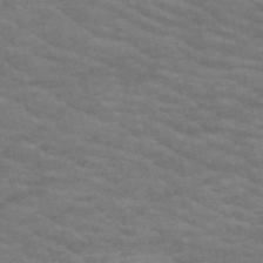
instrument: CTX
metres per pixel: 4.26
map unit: HNb
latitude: -53.6155
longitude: -44.4790
